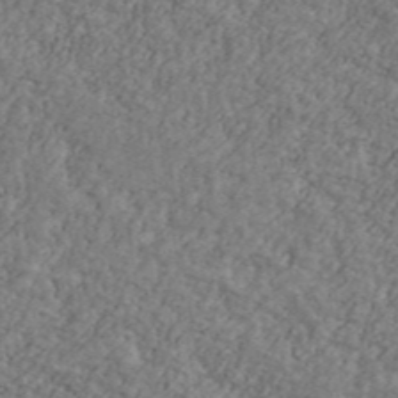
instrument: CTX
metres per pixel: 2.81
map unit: Ave
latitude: 41.3292
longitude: -110.8947
